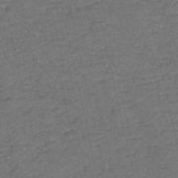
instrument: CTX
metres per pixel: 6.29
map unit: eHh
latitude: -54.9542
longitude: -89.6694
